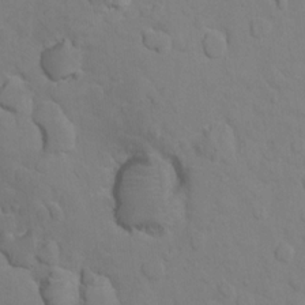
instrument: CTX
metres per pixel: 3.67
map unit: Ht
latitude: 11.8206
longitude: -33.5749
